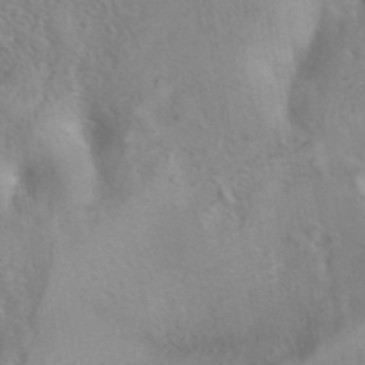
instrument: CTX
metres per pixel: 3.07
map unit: eAb
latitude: 41.1781
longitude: 106.2362
